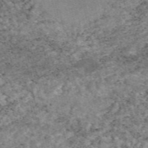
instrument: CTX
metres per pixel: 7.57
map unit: eAb
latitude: 48.5168
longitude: 121.7099
